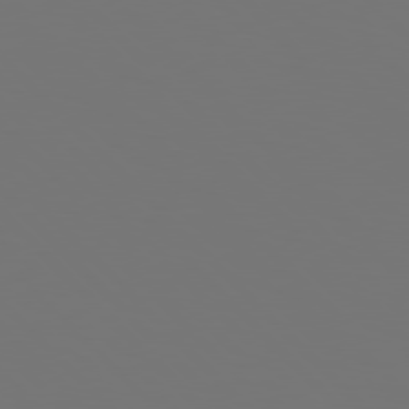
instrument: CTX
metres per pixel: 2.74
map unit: Hpe
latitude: 77.9528
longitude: -166.6868
